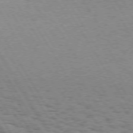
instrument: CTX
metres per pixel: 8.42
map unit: Hpe
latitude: 73.1593
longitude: -143.2159
